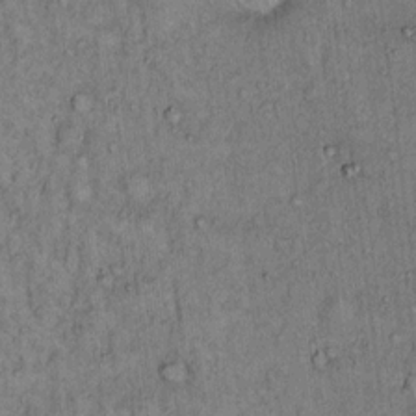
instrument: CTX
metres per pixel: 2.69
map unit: Hto
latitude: 14.3468
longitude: -57.4426
